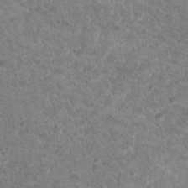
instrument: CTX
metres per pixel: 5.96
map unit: Nhu
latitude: 18.0444
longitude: -31.4238
